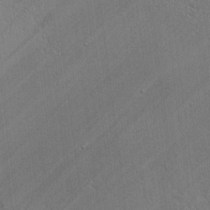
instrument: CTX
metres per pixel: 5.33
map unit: lAvf
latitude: -0.9353
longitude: -105.8206
